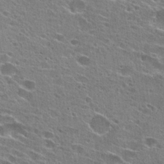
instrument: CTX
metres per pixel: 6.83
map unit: Hto
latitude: 25.0458
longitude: -44.0822
